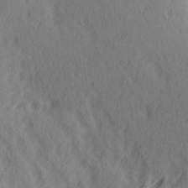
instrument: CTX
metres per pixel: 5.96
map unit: Ave
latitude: 14.0822
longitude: -106.2523
